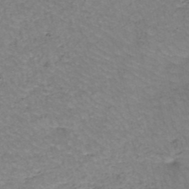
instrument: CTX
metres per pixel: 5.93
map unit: HNb
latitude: -49.9367
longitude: -53.8961
